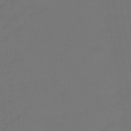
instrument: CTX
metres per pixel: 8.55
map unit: lHb
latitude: -43.5966
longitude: 59.6154
